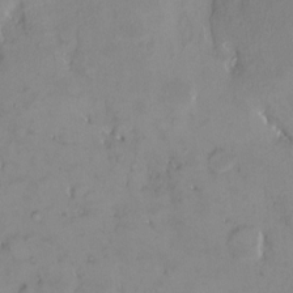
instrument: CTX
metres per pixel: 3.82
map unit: HNhu
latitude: 2.8191
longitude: 9.5021
